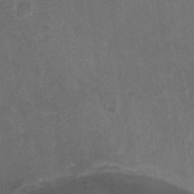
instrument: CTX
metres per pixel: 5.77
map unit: HNhu
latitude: 4.1011
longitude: -1.6316
